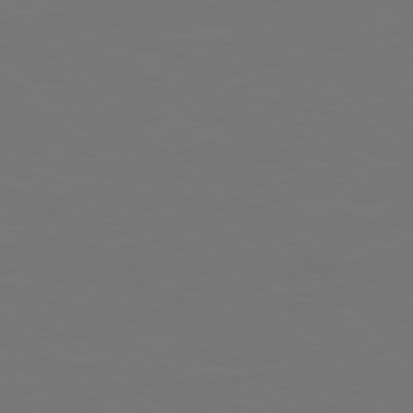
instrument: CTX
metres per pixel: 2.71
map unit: Hpe
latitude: 77.9150
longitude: -175.3860
